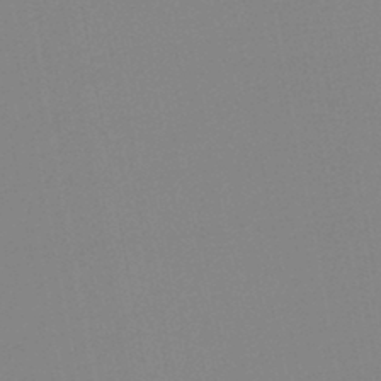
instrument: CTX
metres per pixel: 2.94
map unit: lHb
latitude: -44.8219
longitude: 56.4629
